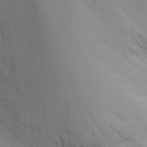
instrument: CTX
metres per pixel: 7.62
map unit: Nhu
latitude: -8.4251
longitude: -84.7246
